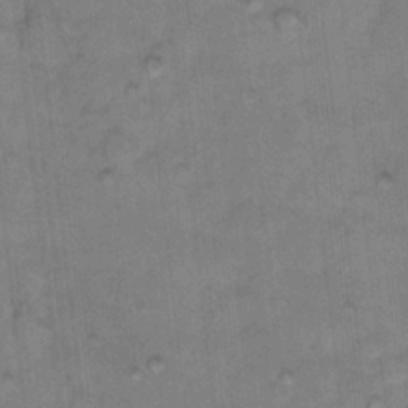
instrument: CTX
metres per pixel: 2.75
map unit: Hto
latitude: 12.5168
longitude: -36.4790
